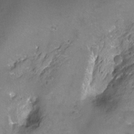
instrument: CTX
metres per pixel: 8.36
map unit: Hto
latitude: -4.6707
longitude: -35.3103
